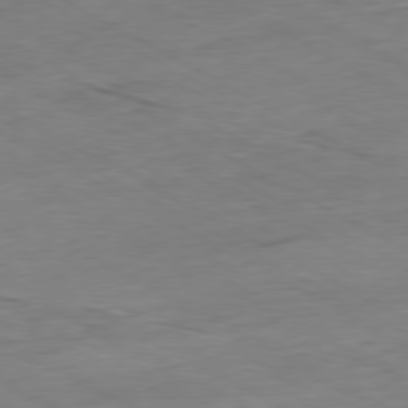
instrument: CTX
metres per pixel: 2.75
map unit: Ap
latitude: -80.4440
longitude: -83.3670
